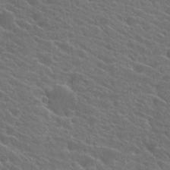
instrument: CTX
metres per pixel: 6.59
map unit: Hto
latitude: 24.6112
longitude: -40.6112
